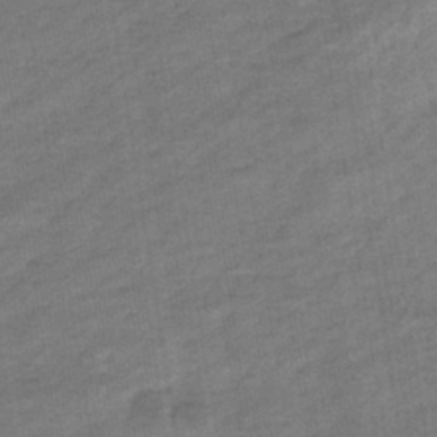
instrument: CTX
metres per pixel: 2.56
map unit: eHb
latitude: -36.8030
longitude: 77.8800
